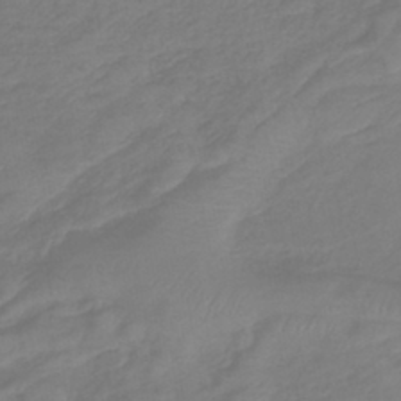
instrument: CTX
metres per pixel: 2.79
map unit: lHb
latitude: -42.1605
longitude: 81.2754
